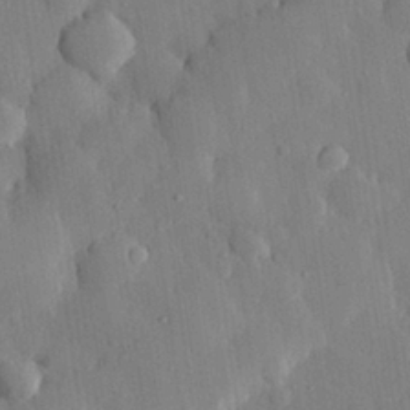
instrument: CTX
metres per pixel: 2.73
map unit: eHh
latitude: 28.6301
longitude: -79.3860
